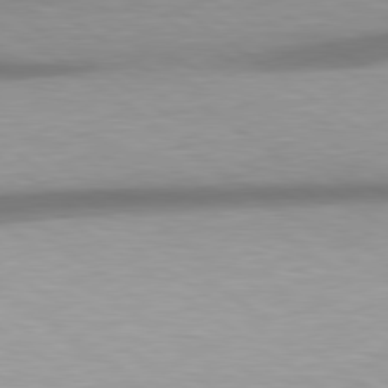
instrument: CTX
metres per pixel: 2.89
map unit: lApd
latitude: 79.2726
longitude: -134.4601
